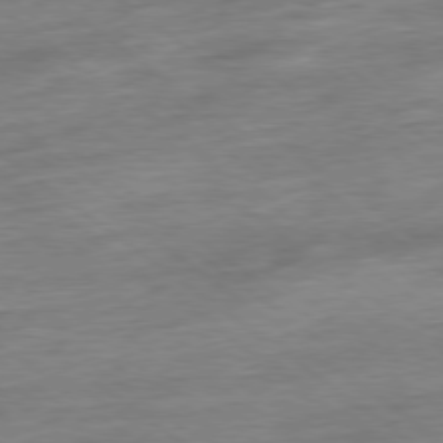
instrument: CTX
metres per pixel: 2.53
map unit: Ap
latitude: -79.2376
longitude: -48.5357
